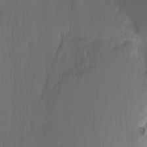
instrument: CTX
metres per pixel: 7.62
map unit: Nhu
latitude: -7.1431
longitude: -45.2537
